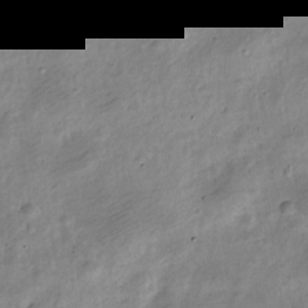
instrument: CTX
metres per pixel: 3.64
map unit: Nve
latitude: -24.9919
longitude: 106.3496
